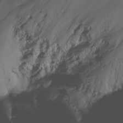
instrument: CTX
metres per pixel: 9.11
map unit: Nhu
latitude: -14.8597
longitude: -57.3670
